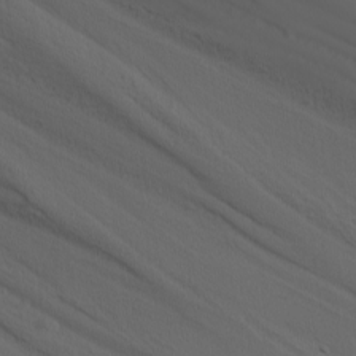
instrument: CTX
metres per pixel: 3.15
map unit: Nhu
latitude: -4.2739
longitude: -85.0081
